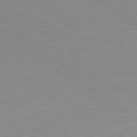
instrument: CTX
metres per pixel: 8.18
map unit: Hpe
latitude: 79.3482
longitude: -128.5357
